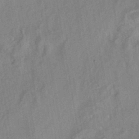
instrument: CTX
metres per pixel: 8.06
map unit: HNhu
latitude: -42.2361
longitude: 91.6344
